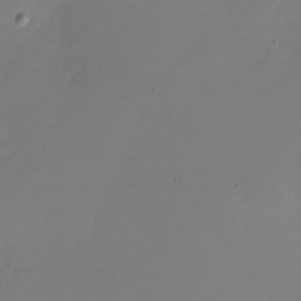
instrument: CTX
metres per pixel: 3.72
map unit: Nhu
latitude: -28.2928
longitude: -79.6694
